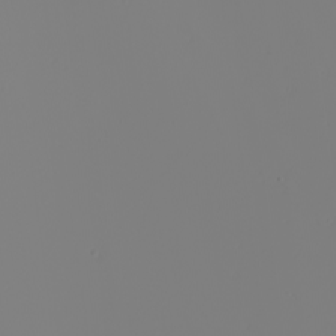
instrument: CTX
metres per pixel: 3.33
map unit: Nhu
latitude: -7.9556
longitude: -95.8773
